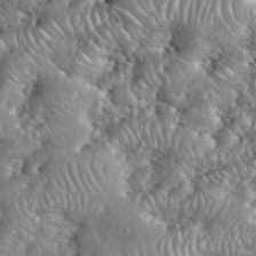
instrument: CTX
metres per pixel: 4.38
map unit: eHh
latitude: 39.8394
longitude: -57.5749
